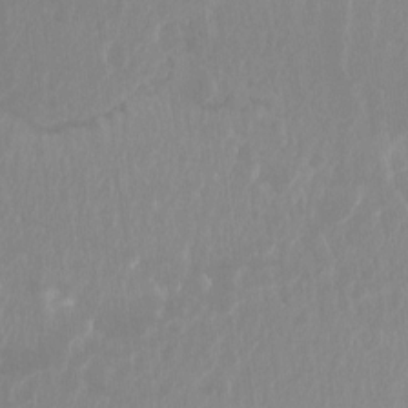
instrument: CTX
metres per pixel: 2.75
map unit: Hto
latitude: -8.3873
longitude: -45.1025
